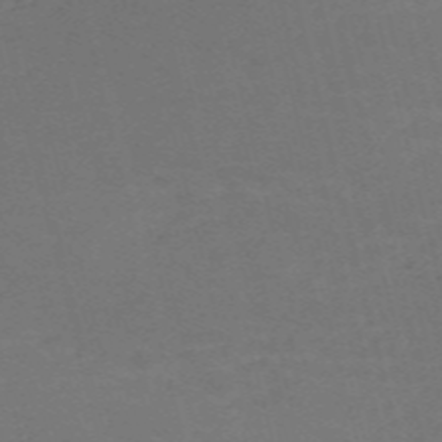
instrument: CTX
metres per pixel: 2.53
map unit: Nve
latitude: -59.2186
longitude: 63.5966
